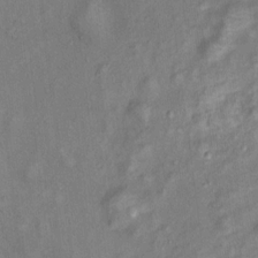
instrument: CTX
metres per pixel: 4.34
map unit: Ht
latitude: 13.7828
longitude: -41.1781
